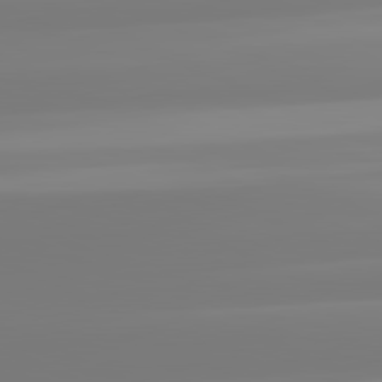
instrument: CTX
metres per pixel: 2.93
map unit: lApd
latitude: 81.6505
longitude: -148.9325
